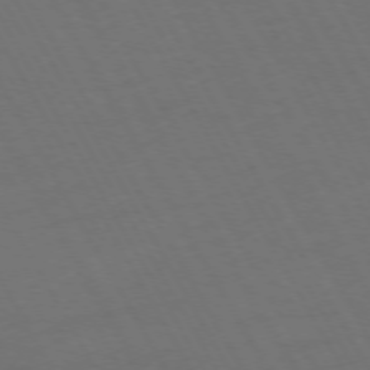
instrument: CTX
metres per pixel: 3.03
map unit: Hpe
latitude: -74.3307
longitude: 8.3495
